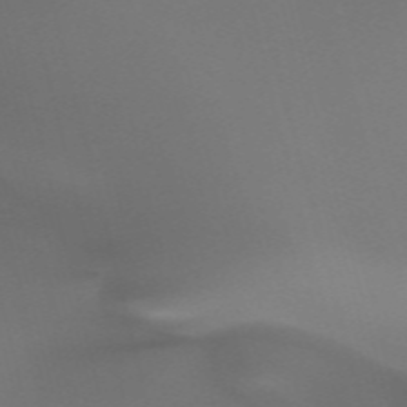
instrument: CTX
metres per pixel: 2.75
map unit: HNhu
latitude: -47.4454
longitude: 30.5573
